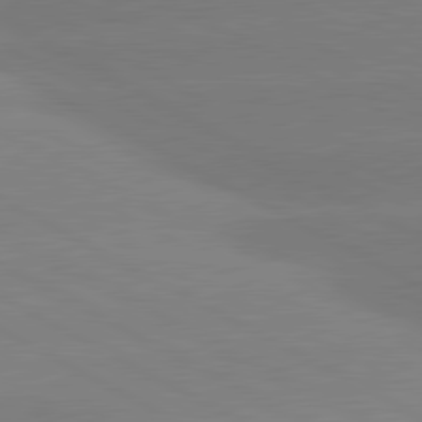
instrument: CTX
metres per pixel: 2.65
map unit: lApd
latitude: 80.8569
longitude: -153.2726
